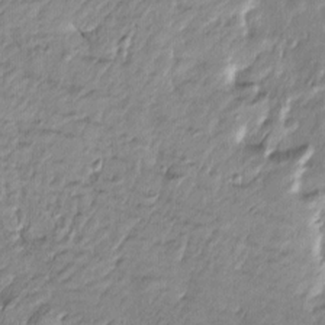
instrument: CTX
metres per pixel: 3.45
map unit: Htu
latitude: -6.7274
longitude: 175.0486
